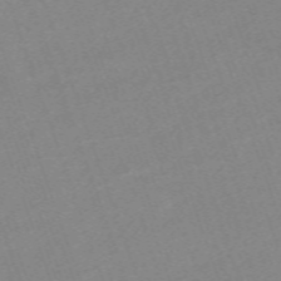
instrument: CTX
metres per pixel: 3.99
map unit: eHh
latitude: -64.3873
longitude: 50.9731
